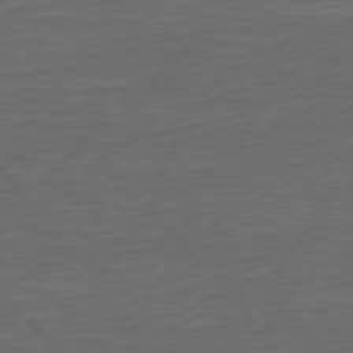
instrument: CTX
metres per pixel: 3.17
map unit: Ap
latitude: -75.9367
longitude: -93.3103
